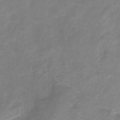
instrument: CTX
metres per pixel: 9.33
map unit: eHb
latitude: -37.9556
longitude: 76.4440
